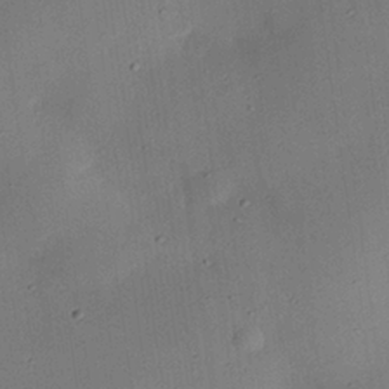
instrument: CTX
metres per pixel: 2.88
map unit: eHh
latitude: 25.1025
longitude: -71.5182
